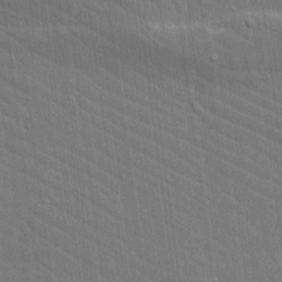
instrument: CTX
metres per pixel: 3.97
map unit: lAvf
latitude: 15.6694
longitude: -128.3467
